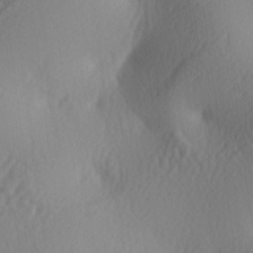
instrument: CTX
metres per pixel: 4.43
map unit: lAa
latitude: -4.2928
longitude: -123.6505
